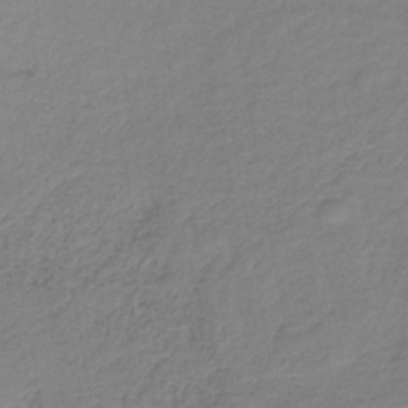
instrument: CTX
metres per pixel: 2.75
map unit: HNb
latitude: -34.4629
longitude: 52.3495
